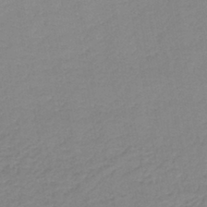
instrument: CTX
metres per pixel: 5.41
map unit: lHb
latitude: -41.8611
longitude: 73.7855
